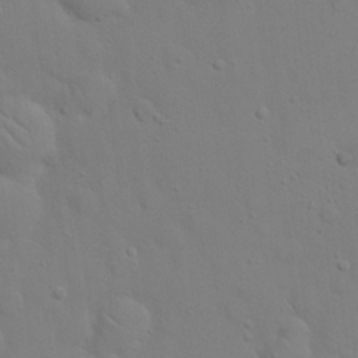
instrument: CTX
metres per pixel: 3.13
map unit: eHh
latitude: 20.0633
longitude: -61.4426
